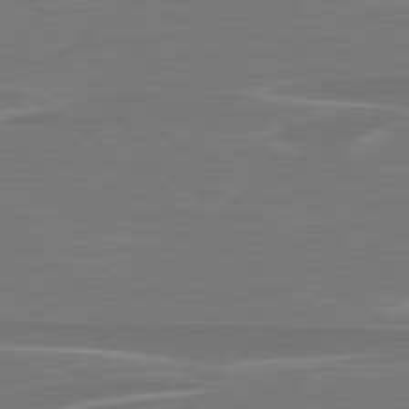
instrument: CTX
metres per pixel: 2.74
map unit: lApd
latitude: 79.1592
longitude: -94.1767
